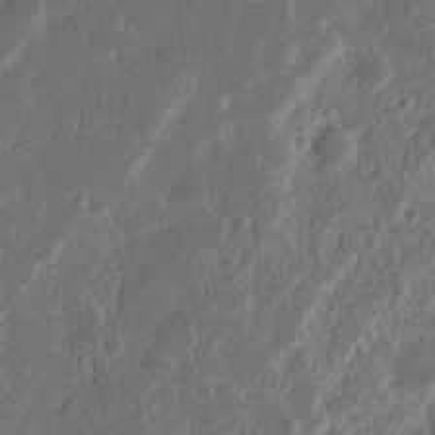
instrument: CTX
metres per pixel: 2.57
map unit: Nhu
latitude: 13.5749
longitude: -73.4616
